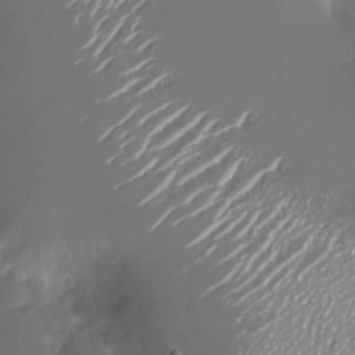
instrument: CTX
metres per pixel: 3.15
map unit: Nhu
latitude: -26.3495
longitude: -73.4238
